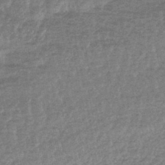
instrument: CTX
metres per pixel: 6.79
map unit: lHb
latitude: -44.1039
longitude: 81.1431
